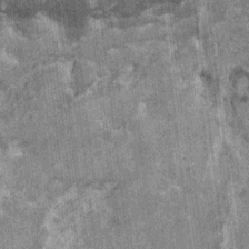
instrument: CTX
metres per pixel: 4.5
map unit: HNhu
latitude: 1.2537
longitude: 5.1431
